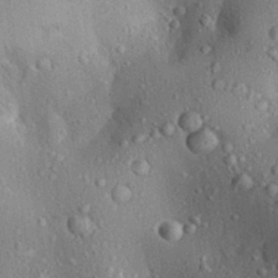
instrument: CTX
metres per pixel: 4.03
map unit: Aa
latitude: 29.2537
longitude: -131.5938
